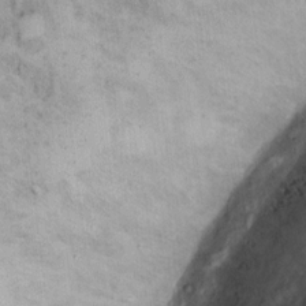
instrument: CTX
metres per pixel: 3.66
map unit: eHh
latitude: 13.1781
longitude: -63.8584
